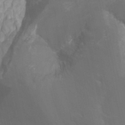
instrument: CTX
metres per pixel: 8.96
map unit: Htu
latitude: -7.5210
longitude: -48.4790
